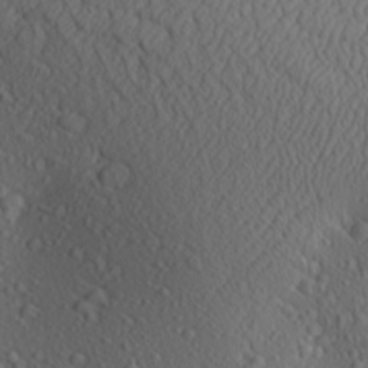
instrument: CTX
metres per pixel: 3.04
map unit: Aa
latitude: 23.3104
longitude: -144.4412
